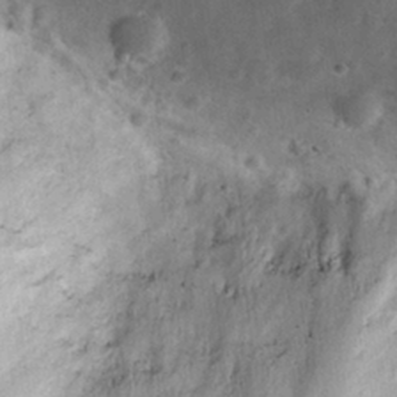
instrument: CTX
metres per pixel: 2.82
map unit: eHh
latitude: 29.7072
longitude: -72.7058
